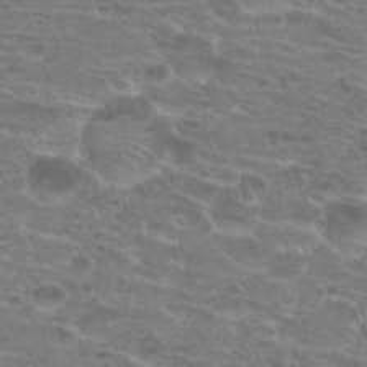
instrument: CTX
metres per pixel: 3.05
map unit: Hto
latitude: 20.1578
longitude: -40.5167
